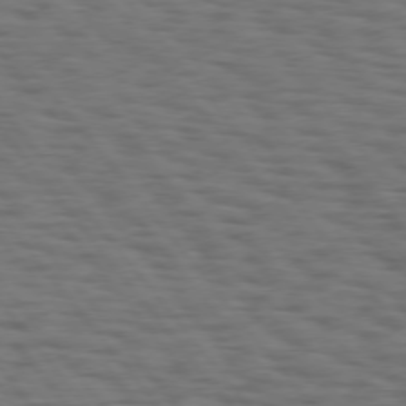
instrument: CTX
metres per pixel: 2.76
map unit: Hpe
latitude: 74.9325
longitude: -134.1766
